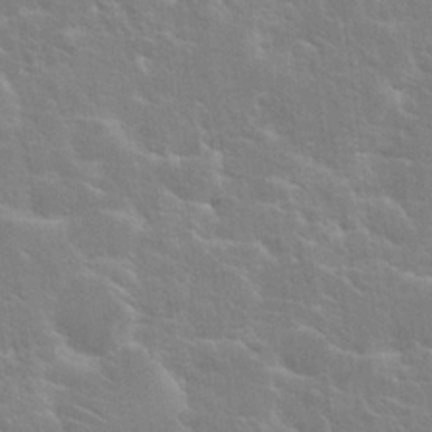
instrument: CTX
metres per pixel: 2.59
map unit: Hto
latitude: 20.4601
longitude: -40.0255
